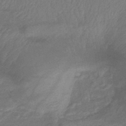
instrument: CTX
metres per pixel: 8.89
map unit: lHb
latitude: -42.3117
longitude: 80.6141
